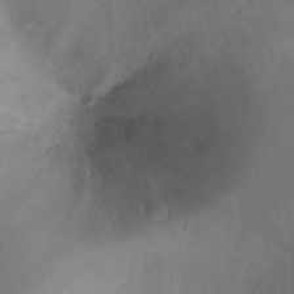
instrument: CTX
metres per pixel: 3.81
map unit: Ht
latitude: -1.1243
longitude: -32.8758
